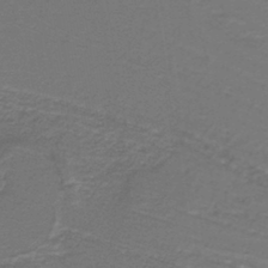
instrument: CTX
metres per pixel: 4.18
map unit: lHb
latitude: -39.1998
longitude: 55.5966
